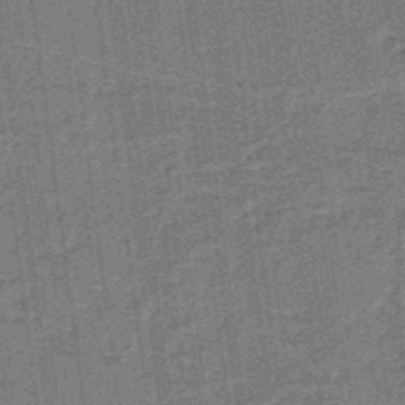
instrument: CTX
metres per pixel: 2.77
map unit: lHb
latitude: -37.8422
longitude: 57.6155
